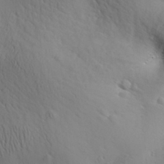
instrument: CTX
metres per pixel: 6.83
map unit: Aa
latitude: 30.8758
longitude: -142.7813
